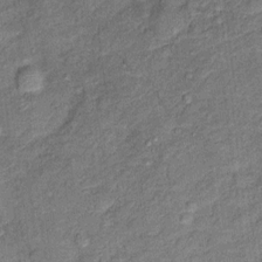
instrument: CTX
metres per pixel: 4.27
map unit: Ht
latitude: 10.8569
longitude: -39.8205
